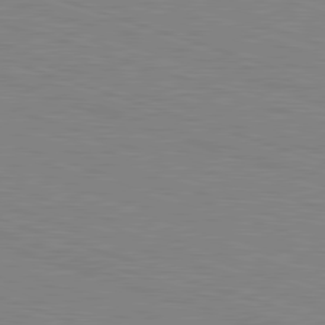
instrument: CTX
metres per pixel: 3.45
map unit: Hpe
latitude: -82.6896
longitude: 6.1794
